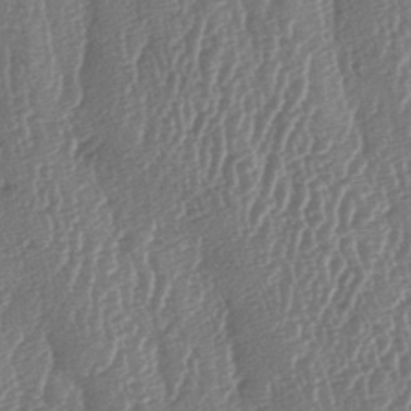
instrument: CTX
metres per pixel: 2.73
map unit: lAa
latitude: -6.6707
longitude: -129.7638
